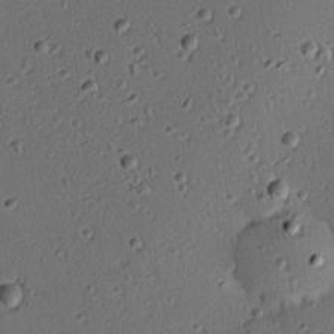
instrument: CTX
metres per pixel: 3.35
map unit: eHh
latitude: 23.2348
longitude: -91.5560
